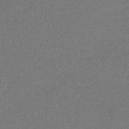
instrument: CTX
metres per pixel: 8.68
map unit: lHb
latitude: -43.3698
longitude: 73.5210
